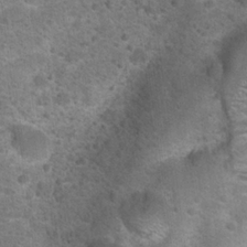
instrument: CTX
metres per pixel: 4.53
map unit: Hto
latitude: 22.5924
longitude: -49.8583
